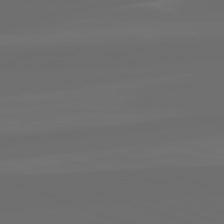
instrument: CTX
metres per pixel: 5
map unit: lApd
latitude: 82.2144
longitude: -165.9150
